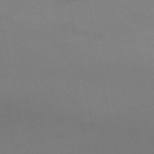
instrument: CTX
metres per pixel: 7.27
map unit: HNb
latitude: -51.4643
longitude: -41.9906
